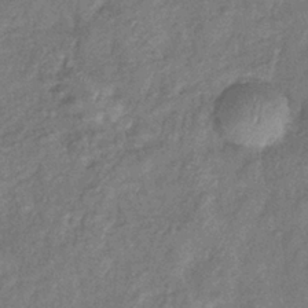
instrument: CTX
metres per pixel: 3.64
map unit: eHb
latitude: -39.8611
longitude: 78.1605
